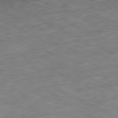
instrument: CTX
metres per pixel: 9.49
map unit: Ap
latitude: -80.9542
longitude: -87.8394
